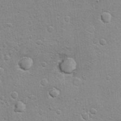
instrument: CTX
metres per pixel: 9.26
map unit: Hto
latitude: 10.7624
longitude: -36.9136
